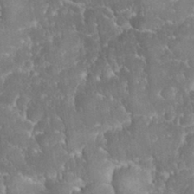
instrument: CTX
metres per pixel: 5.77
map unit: eHh
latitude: 32.0444
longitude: -64.3467
